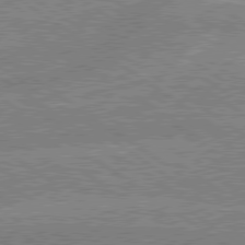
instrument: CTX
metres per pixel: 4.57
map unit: lApd
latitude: 79.3104
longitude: -157.8394
